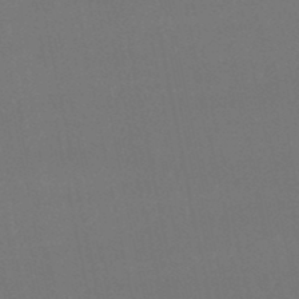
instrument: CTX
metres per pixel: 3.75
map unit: lHb
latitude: -48.3307
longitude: 62.6518
